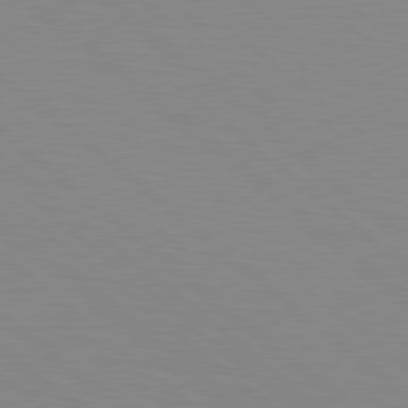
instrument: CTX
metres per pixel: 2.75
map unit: lApd
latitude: 78.9136
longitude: -176.1200
